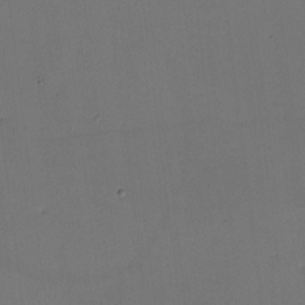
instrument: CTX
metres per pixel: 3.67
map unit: eHh
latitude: -2.0661
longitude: -74.0633
